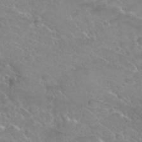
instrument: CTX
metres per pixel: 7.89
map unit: Hto
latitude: 36.1767
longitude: -47.1026
